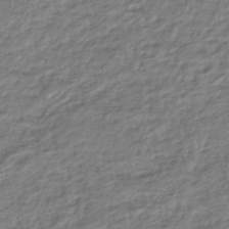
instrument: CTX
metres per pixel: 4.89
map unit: HNhu
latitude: -44.3495
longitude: 102.7652
